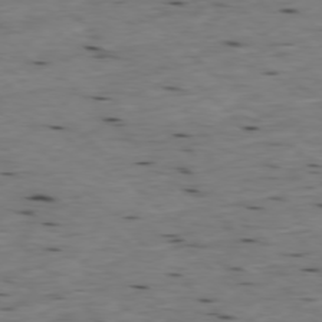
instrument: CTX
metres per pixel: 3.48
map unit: Ap
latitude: -77.5966
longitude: -89.6127
